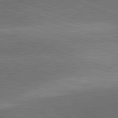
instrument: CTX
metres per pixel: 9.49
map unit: lApd
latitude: 81.6127
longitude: 134.5385
